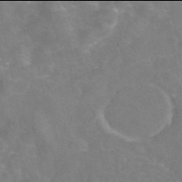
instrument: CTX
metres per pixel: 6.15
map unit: eAb
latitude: 45.9906
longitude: 120.3495
